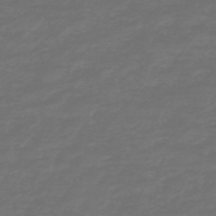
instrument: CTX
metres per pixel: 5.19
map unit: HNb
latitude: -47.5966
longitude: 54.5385
